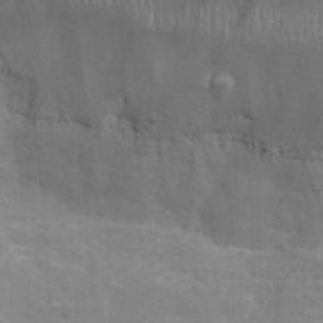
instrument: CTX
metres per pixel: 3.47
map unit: Nhu
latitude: 32.0444
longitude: -50.4412
